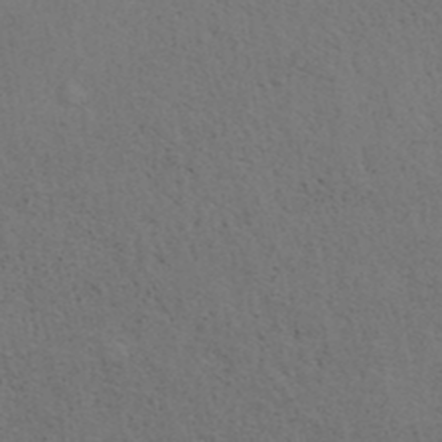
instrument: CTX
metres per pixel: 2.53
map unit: ANa
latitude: 39.5749
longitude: 19.8044
